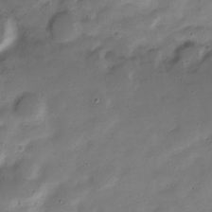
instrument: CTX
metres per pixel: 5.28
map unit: Nve
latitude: -22.0472
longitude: 105.3509
